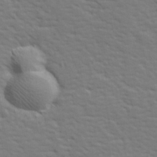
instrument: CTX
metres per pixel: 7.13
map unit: lHvf
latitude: 26.6869
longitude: 143.3131
